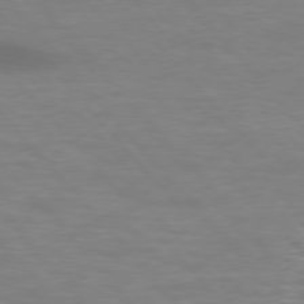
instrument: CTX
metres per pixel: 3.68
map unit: lApd
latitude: 76.4601
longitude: -58.7435
